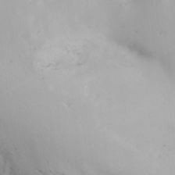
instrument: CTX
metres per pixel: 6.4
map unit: lAa
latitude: 20.5546
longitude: -138.1200
